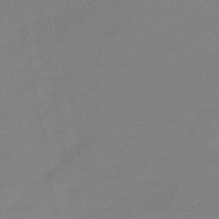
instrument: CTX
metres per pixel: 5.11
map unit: eHb
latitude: -45.8989
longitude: 86.3873
